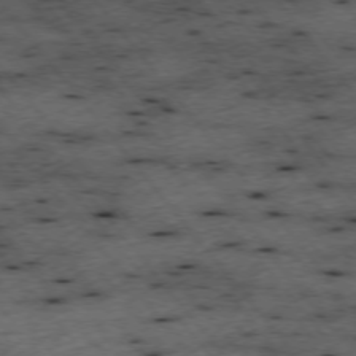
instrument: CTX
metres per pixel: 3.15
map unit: Hpe
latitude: -75.4644
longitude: -17.0836
